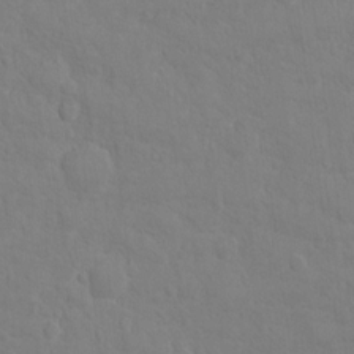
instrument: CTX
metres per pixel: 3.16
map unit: Ht
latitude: 11.5749
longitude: -33.4804
